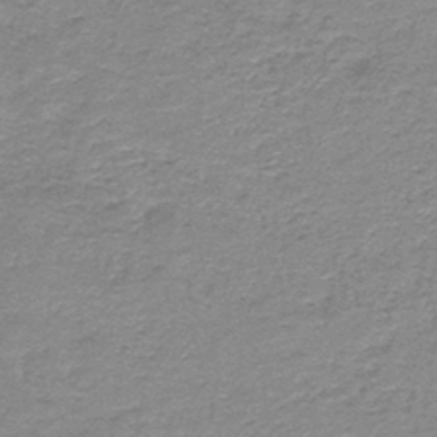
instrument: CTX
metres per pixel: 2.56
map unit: HNb
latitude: -44.4440
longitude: 53.0108
